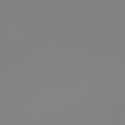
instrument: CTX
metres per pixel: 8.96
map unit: Nve
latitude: -57.2565
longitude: 62.2928
